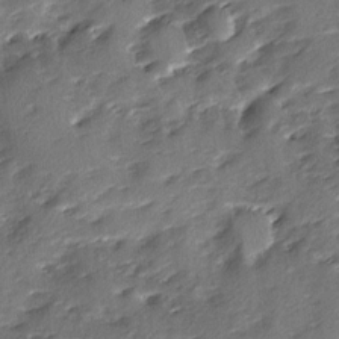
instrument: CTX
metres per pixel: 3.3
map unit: Ave
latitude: -9.4076
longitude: -117.6316
